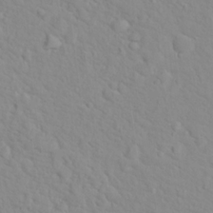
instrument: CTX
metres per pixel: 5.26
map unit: Hto
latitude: 16.5924
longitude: -36.2145
